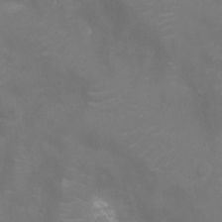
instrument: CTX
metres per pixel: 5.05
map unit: Nhu
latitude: -10.4629
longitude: -20.6302
